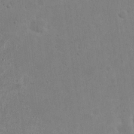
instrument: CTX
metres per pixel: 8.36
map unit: eHh
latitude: 21.2348
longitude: -69.0837
